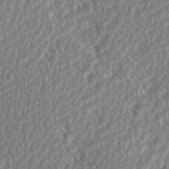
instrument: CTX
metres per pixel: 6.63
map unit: Hve
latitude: 1.4426
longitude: -123.7827
